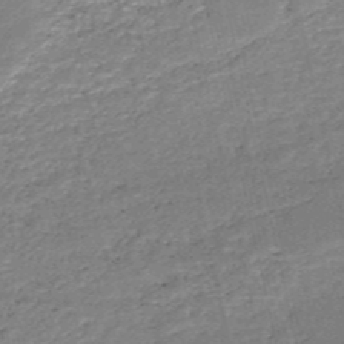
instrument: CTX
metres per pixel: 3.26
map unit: HNb
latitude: -51.6911
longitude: -40.7246
